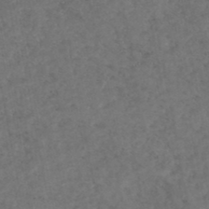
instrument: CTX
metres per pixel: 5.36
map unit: HNhu
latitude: -47.9178
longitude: 96.4062
